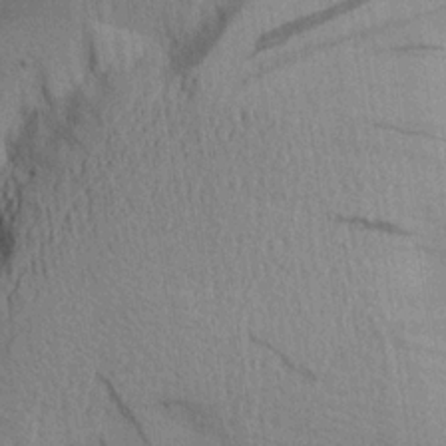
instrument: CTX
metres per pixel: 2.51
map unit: Aa
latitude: 22.0255
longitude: -144.7435
